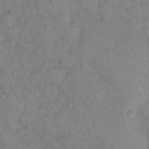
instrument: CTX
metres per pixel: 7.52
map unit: eHh
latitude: 16.7246
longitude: -62.2712
